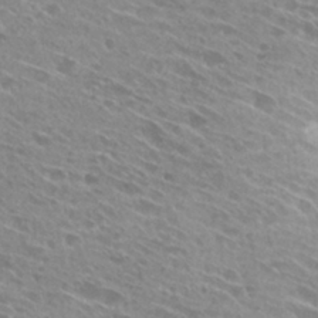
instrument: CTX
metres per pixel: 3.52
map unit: Hto
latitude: 28.1011
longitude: -43.9906
